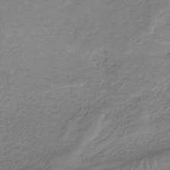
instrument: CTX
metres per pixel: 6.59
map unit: HNb
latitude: -34.3684
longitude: 58.8407
